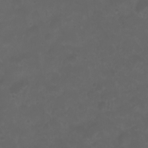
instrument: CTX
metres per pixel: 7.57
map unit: eHh
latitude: 0.6490
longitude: -54.6301
